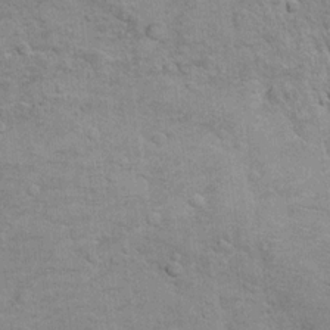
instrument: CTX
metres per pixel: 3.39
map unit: Hto
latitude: 10.9514
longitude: -36.9702
